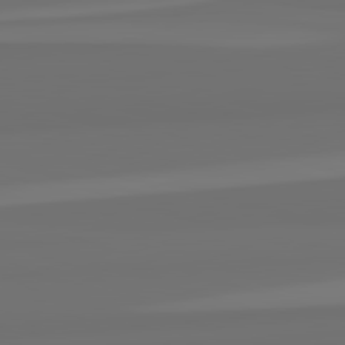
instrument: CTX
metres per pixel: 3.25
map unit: lApd
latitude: 82.7057
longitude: 161.9178
